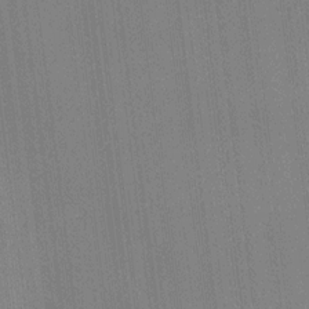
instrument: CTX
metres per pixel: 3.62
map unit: HNhu
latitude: 9.3860
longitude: 14.7652
